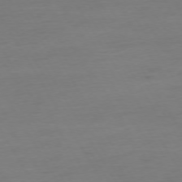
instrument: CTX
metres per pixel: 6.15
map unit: Ap
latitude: -75.2376
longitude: -68.9325
